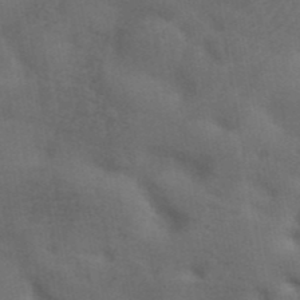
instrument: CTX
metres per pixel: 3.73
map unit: ANa
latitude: 42.3278
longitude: 54.4062
